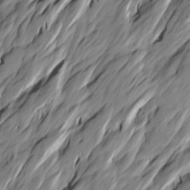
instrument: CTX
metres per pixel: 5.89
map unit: Htu
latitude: -4.1605
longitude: -175.8772
